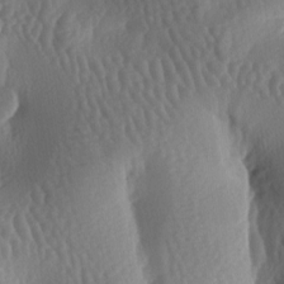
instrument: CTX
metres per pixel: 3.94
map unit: lAa
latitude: -7.0108
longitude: -128.2711
